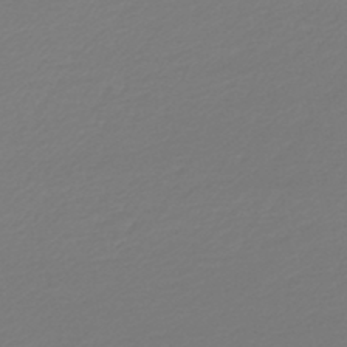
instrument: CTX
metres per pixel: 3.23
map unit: lHb
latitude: -45.5966
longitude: 59.6910
